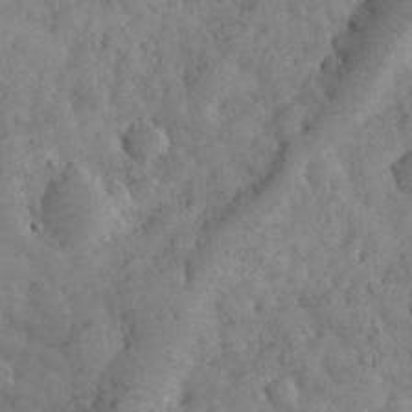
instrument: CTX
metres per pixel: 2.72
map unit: eHh
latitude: 31.7639
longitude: -68.9136
